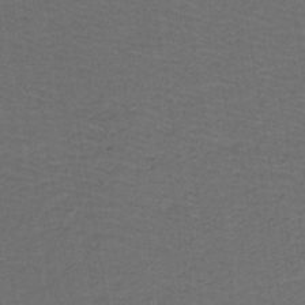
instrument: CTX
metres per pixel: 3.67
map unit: lHb
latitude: -43.5399
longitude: 53.7099
